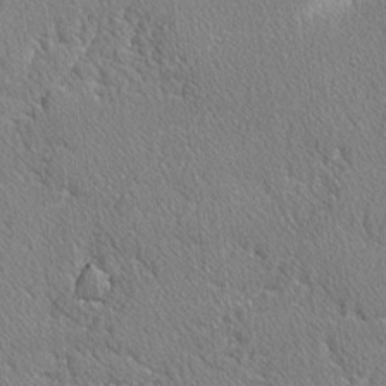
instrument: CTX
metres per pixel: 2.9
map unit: lAvf
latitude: -2.5006
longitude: -109.2348
